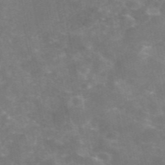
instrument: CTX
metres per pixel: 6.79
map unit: eAb
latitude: 46.3657
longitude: 124.4062
